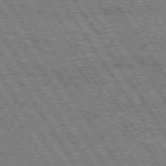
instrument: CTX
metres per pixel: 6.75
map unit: Hpe
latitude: 74.7435
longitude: -153.3293
